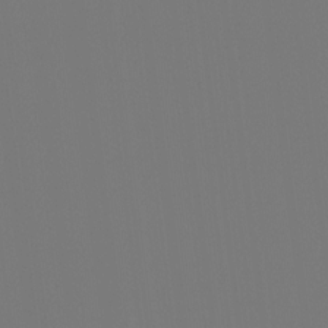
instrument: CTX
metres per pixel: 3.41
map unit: Htu
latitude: -13.8611
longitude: -48.5735
